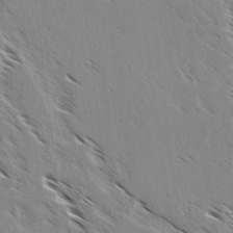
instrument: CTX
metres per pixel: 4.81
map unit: lAvf
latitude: 4.1578
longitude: -105.1592
